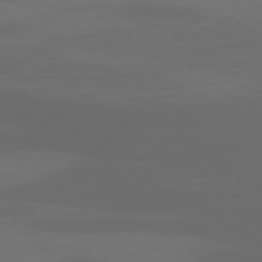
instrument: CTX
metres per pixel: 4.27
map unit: Ap
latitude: -78.5951
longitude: -79.8206
